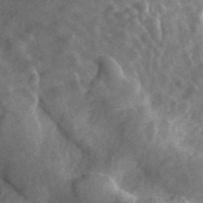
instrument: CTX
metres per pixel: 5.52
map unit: ANa
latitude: 46.2145
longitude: 29.1809
